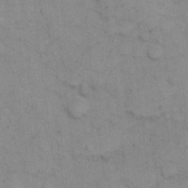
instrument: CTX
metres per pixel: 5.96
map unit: Hto
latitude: 6.1200
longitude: -62.1200
